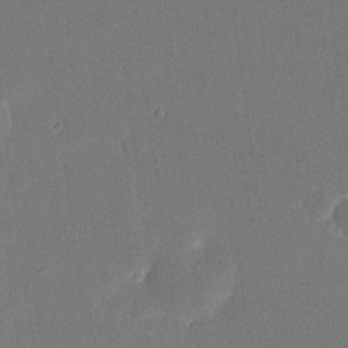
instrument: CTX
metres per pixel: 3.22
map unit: eHh
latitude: 19.3859
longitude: -68.8758
